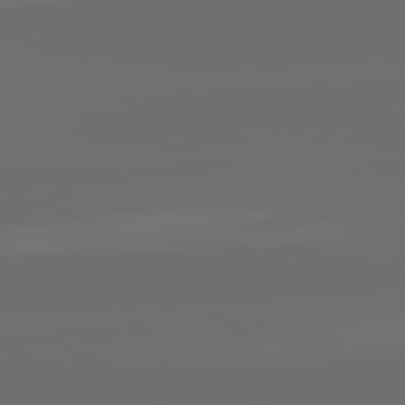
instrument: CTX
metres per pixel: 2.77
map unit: lApd
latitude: 82.2144
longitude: -165.3482
